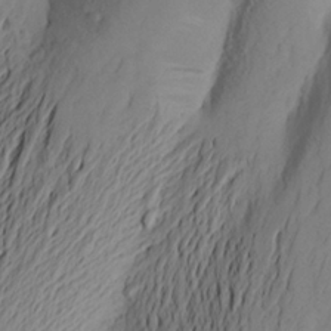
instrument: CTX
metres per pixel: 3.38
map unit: Aa
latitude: 24.1955
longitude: -149.2915
